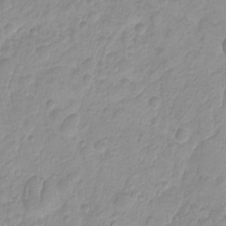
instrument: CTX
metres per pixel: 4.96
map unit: HNhu
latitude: -1.8801
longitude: 10.6141
